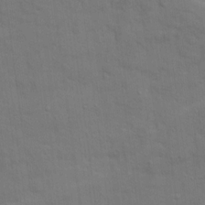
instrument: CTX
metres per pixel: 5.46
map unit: Ave
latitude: 19.5371
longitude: -129.2159
